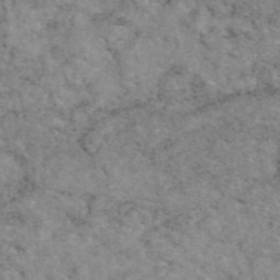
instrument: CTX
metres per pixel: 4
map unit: eAb
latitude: 48.3656
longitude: 116.0094
